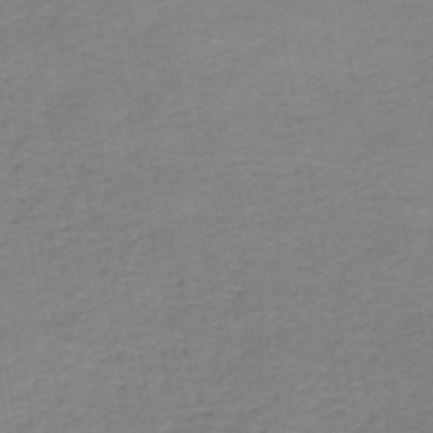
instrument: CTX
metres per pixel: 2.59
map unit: HNb
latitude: -50.6140
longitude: -50.8947
